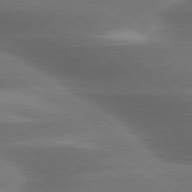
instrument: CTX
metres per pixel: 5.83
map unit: lApd
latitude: 79.3860
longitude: -116.2900
